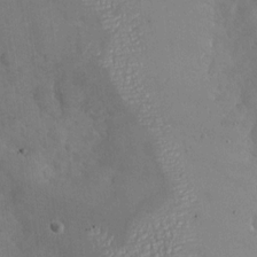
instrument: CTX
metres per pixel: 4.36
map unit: Nhu
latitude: -27.2187
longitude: -58.2712
